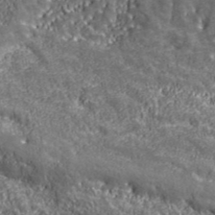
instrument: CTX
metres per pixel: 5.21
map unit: eHh
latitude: 42.9136
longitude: -91.3293
